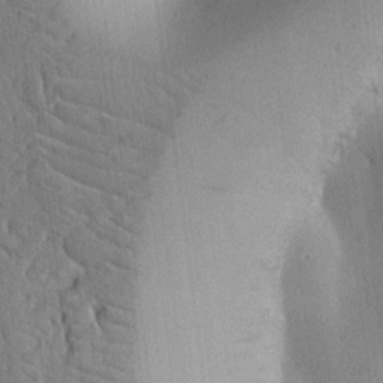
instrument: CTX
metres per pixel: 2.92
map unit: Nhu
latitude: 15.2915
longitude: -78.3090
